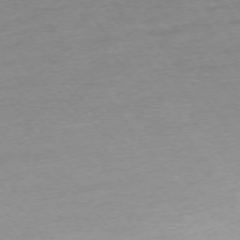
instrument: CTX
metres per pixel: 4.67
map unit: Ap
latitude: -74.8597
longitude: -80.1389
